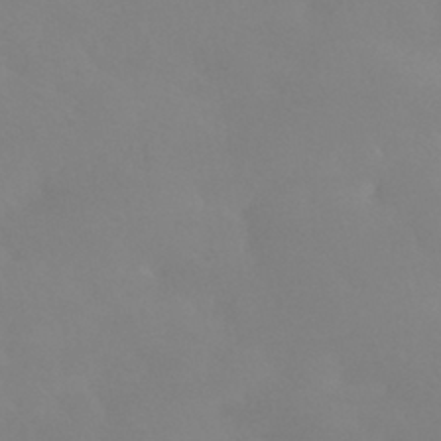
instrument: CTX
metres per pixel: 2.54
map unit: HNhu
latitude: -41.0675
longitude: 93.6155
